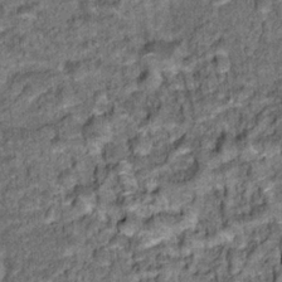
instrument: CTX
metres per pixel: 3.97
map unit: Hto
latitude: 14.9514
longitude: -35.0080
